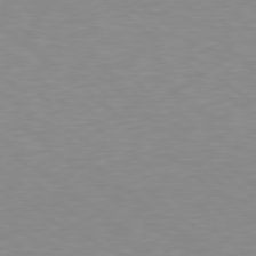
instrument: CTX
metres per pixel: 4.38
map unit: Hpe
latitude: 78.3468
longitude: -165.9339
